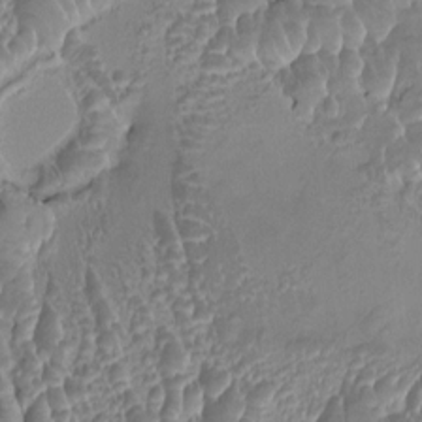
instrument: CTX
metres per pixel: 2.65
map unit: HNhu
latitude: 4.7435
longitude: 8.3117
